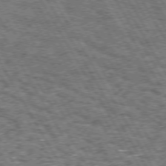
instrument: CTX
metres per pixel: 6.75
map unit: Hpe
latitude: 73.0270
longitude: -125.7827
